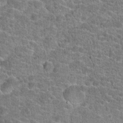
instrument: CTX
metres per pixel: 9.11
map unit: Hto
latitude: 20.1011
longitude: -43.6316
